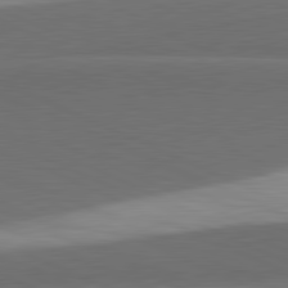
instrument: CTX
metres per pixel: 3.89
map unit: lApd
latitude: 81.6883
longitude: 138.8786
